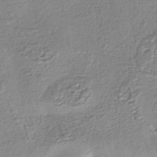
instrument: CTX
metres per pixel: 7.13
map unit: HNhu
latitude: -44.7463
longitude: 96.8219
